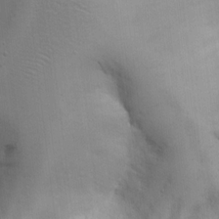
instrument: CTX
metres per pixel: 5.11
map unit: Hto
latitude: 12.1200
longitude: -56.6112
